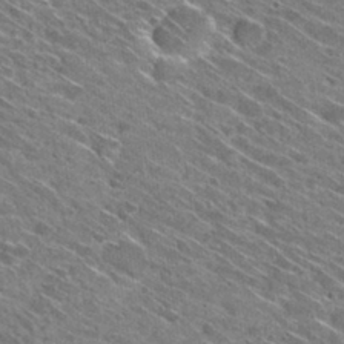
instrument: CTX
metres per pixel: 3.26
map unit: Hto
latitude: 30.1956
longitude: -45.2915
